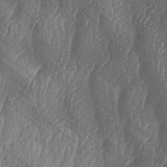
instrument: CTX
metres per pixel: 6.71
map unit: lAa
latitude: -6.5951
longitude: -129.3482
